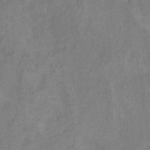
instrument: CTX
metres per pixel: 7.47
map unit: Ht
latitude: 8.5735
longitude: -38.3467
